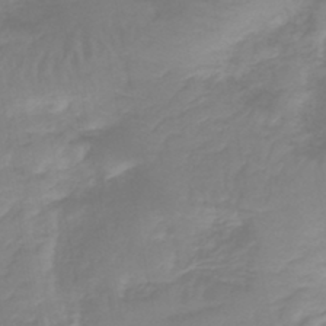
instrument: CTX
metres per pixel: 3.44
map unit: lHb
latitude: -42.1038
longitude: 63.4454
